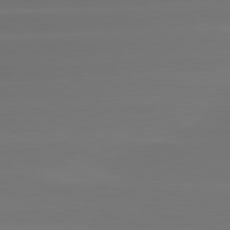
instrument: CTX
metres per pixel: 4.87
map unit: lApd
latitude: 81.6127
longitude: -134.2711
